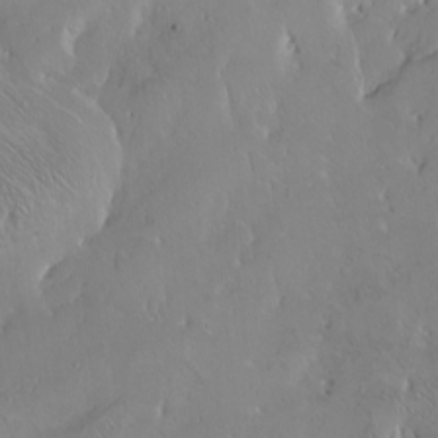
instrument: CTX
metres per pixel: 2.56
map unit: Nhu
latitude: -5.3320
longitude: -92.4412
